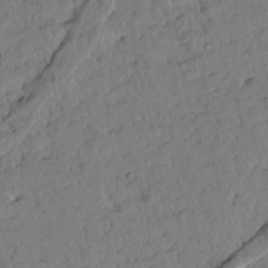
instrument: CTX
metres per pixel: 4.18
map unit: Htu
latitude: 1.5371
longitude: 177.1431
